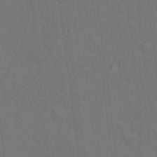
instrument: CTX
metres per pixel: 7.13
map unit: Hto
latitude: 14.9703
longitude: -36.0444
